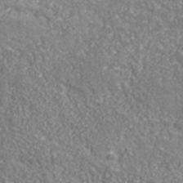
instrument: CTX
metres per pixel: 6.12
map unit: eHh
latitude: 42.5735
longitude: -91.7450
